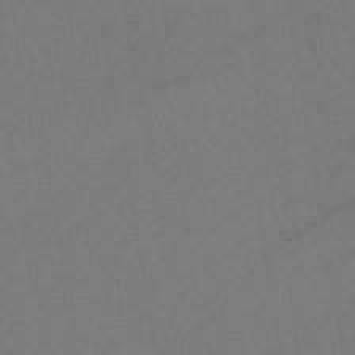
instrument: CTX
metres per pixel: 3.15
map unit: lHb
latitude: -42.4440
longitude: 67.8989
